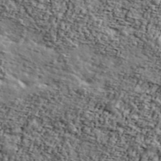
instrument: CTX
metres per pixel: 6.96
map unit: Ave
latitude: 41.9528
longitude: -110.5924
